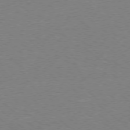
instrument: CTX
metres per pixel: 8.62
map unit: Ap
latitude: -78.2928
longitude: -82.8569
